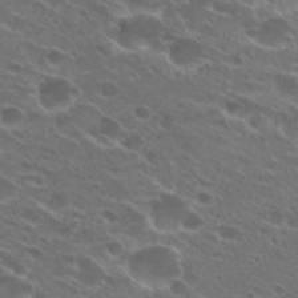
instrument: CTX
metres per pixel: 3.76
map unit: Hto
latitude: 25.0458
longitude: -40.1199
